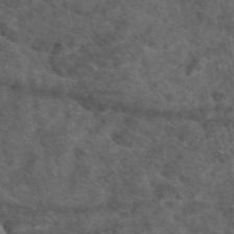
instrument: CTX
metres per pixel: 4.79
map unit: eAb
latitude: 47.5183
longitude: 111.4265
